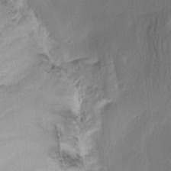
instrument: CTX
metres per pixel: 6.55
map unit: eHh
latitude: 5.6127
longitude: -77.4426
